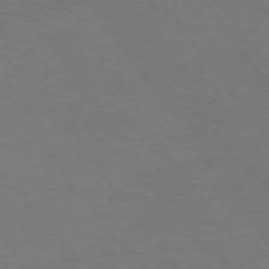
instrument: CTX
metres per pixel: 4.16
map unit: Ap
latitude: -74.4251
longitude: -70.2900
